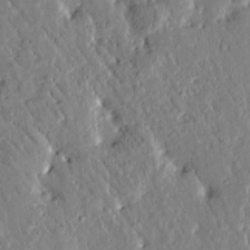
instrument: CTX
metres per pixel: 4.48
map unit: Htu
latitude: -1.6533
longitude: 175.1809
